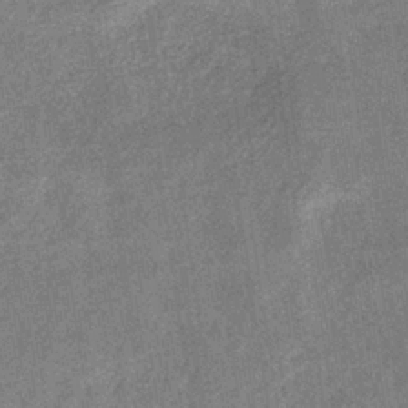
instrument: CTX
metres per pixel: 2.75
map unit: eHb
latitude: -34.4440
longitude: 78.2172
